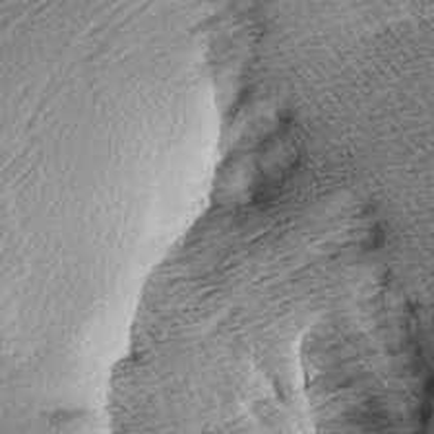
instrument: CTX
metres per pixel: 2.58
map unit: Aa
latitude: 8.0633
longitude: -140.7057
